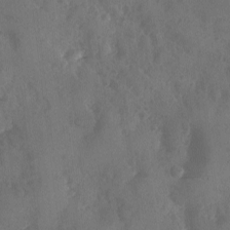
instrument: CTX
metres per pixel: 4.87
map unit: Ave
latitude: -10.0094
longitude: -118.4034
